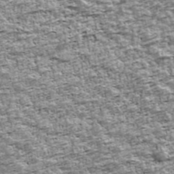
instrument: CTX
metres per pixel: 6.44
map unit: Ave
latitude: 42.3278
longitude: -111.7828
